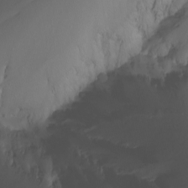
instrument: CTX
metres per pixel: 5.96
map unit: Nhu
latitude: -13.6155
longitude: -61.9717
